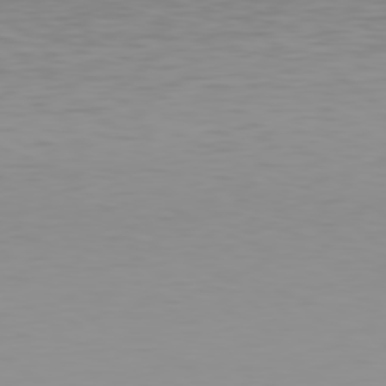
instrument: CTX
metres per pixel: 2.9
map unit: Hpe
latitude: 78.4223
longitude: -138.4979
